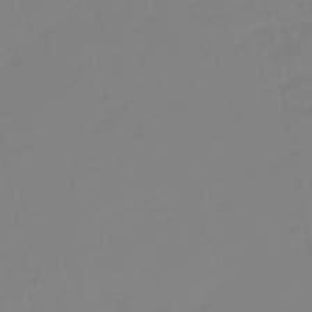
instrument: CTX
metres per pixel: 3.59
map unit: eHb
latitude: -48.5385
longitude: 85.1620
